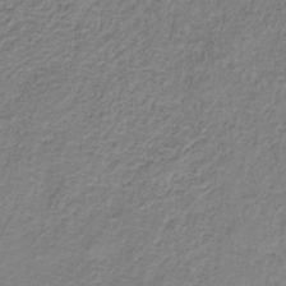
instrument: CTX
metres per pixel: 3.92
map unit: HNb
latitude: -34.0661
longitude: 56.5007
